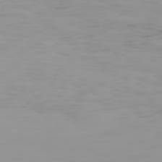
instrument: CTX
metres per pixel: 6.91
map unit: Hpe
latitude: 73.9528
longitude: -128.5735
